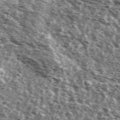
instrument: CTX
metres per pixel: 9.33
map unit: Ave
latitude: 41.9717
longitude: -106.4979
